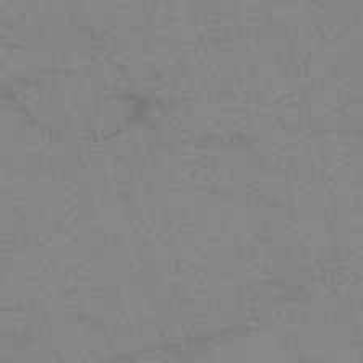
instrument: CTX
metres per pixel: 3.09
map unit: eHh
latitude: -62.0283
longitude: 54.1606
